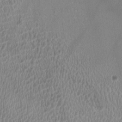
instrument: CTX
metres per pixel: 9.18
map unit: HNhu
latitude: -2.5006
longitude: -7.5938
